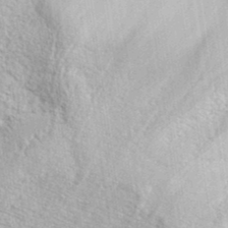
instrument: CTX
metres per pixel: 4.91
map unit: ANa
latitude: 36.9703
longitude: 14.6708
